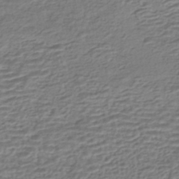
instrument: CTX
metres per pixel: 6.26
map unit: HNhu
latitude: -43.5966
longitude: 105.1242
